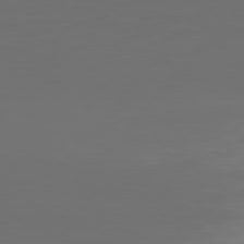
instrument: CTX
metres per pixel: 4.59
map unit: Hpe
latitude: 76.9136
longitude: -139.9528
